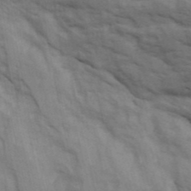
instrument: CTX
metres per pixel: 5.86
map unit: Ave
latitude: 15.6316
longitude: -129.5749
